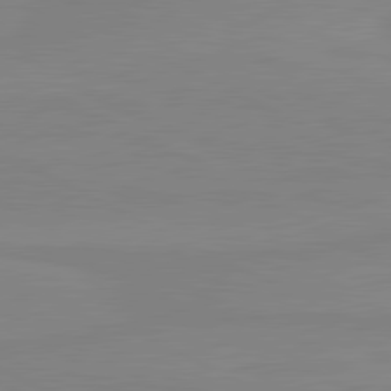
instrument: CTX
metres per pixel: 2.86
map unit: lApd
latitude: 81.0647
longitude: -177.5749
